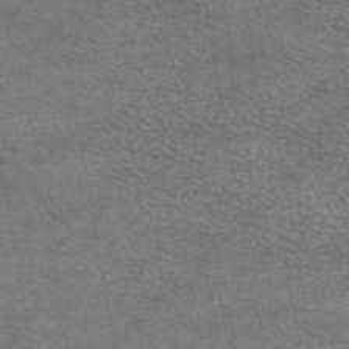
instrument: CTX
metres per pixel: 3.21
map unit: eAb
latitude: 45.3292
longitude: 104.1039
